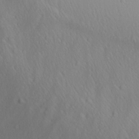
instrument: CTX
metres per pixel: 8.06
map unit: Aa
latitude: 12.8569
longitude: -142.7435
